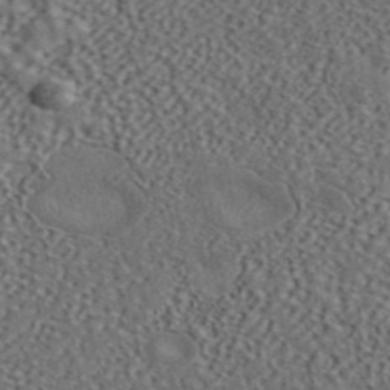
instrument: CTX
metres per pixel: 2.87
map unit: ANa
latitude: 43.7261
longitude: 48.6519
